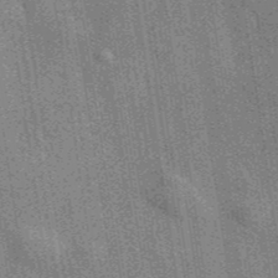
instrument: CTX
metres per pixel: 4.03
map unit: eAb
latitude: 40.6112
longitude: 107.3321
